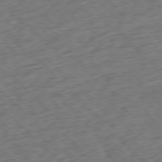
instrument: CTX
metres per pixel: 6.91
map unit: Ap
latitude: -77.3132
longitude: -80.1200
